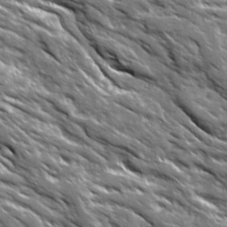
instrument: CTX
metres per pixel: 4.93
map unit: Ave
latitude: 19.5182
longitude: -135.2159
